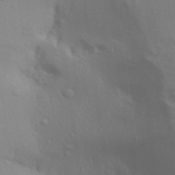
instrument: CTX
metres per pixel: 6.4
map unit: Aa
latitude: 29.8016
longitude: -136.6680
